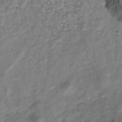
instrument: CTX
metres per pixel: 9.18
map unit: Nhu
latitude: -39.3510
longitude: -81.1970
